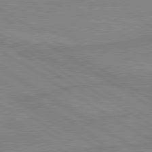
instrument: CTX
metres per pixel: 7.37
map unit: lApd
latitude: 80.2522
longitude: -174.9892
